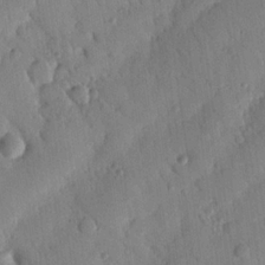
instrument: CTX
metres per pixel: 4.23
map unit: Nhu
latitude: 19.2726
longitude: -78.5924
